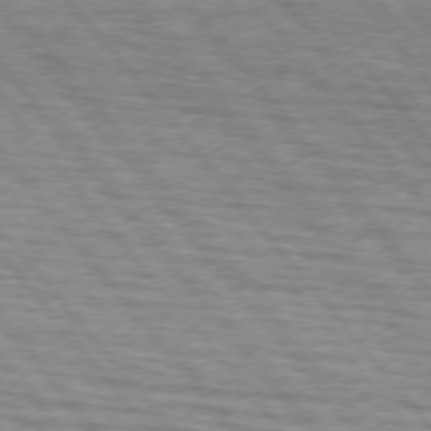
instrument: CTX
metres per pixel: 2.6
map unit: lApd
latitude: 75.5182
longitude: -82.2333
